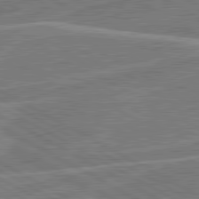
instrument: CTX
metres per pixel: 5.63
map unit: lApd
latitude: 81.1403
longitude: 122.7086
